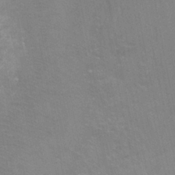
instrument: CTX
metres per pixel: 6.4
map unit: Ht
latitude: -3.3131
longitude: -27.2159
